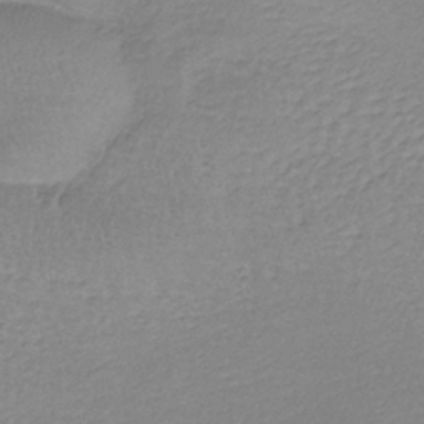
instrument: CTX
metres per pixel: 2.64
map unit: lHb
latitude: -35.8611
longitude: 71.8234
